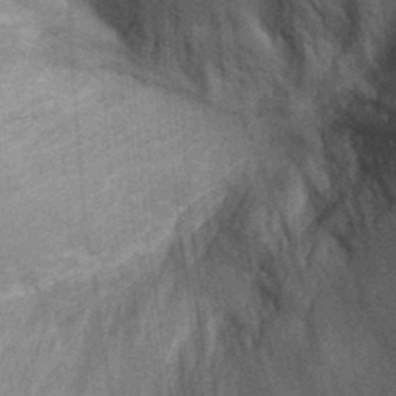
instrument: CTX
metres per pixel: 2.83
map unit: Ht
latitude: -0.9164
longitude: -15.8395
